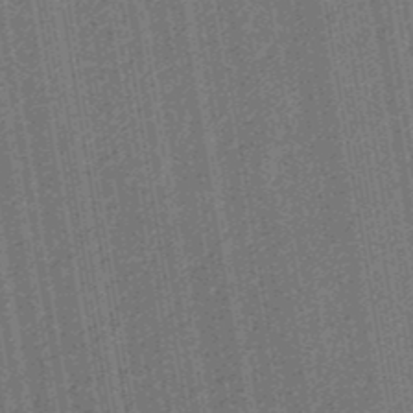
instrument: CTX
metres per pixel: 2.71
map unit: eHb
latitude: -30.6896
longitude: 70.5763
